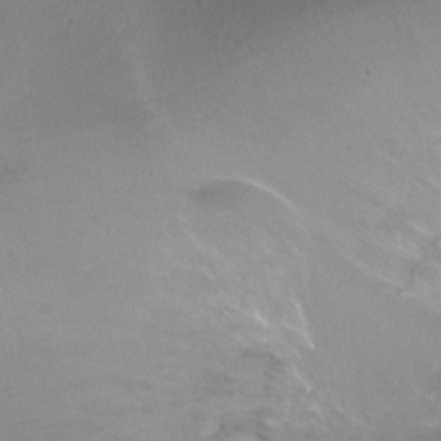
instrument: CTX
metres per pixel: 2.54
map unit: Ht
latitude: -11.5966
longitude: -44.2144
